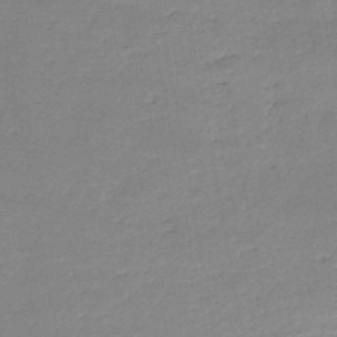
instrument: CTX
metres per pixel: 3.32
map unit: HNb
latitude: -48.5574
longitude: -39.6505
